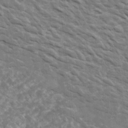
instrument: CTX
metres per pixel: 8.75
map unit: Htu
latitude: 2.8191
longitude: 142.0850
